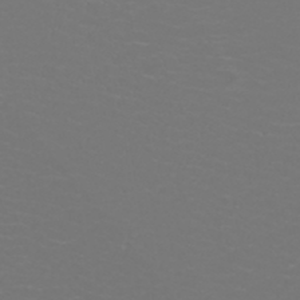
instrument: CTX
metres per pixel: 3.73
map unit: ANa
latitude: 36.6113
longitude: 13.9367
